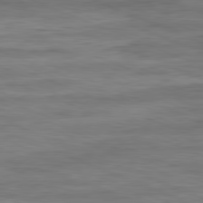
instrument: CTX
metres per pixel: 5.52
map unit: Ap
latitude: -82.0661
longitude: -74.3089
